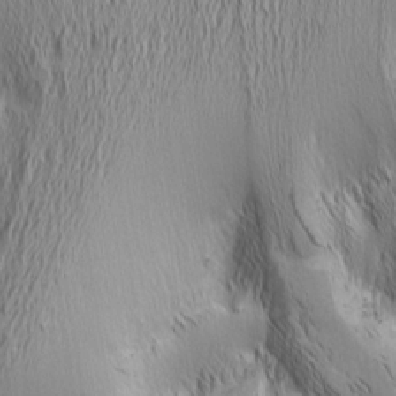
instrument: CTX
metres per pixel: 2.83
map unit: Nhu
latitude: -5.8611
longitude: -152.3090
